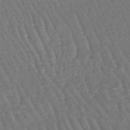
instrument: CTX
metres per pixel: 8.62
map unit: lHb
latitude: -45.8045
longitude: 76.8786
